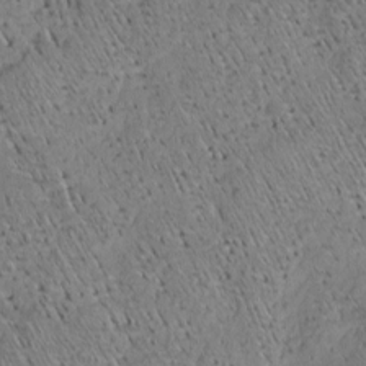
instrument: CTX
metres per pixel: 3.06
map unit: Nhu
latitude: -4.1039
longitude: -149.6694
